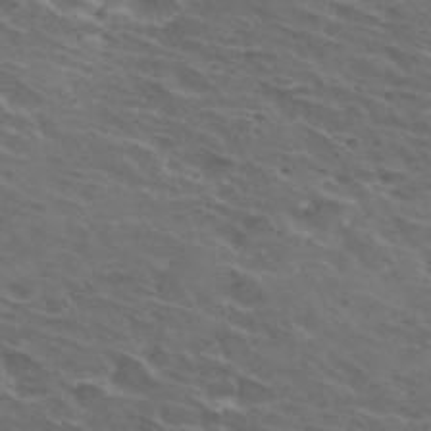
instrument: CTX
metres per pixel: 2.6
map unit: Hto
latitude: 32.7435
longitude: -44.0255
